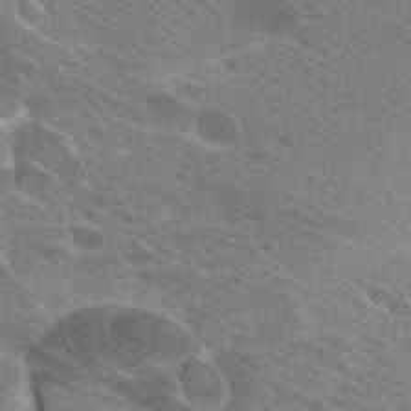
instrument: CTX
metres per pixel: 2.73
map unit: Hto
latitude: 26.4223
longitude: -39.9717
